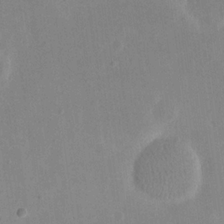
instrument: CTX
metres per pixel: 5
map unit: eHh
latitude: 19.2915
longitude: -71.1214
